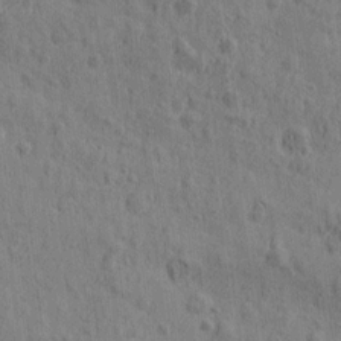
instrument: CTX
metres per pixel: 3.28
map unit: Htu
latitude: 0.7246
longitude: -175.9150
